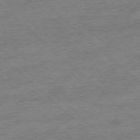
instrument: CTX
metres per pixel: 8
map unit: Ap
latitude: -77.8611
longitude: -97.8772
